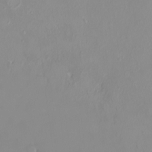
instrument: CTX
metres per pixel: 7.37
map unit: HNhu
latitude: 3.4048
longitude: 7.7666
